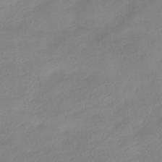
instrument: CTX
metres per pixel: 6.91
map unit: HNhu
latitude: -40.4062
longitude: 96.8408
